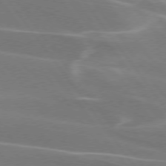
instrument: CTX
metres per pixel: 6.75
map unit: lApd
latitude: 75.3482
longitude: -62.0444
